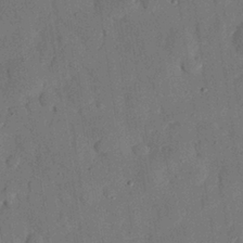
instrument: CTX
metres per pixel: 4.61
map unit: eHh
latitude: 26.6302
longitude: -77.1025
